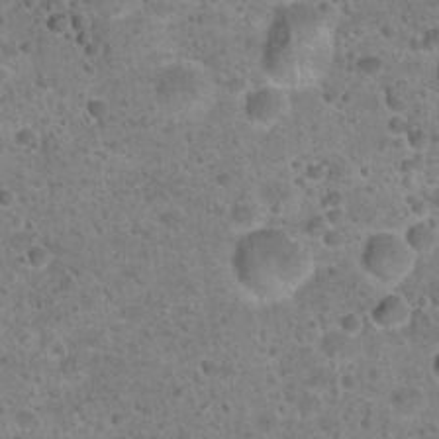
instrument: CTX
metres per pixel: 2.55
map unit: Hto
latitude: 21.7828
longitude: -49.5560
